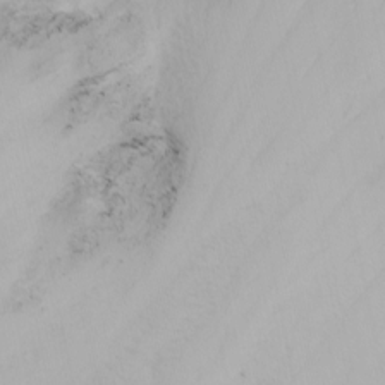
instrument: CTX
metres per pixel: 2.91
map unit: Nhu
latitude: -6.1417
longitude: -68.1200
